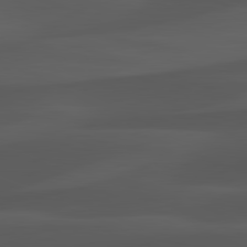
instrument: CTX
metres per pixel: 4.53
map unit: lApd
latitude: 81.9150
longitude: 127.2942
